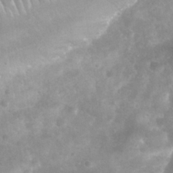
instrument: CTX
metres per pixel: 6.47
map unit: Nhu
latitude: 28.1578
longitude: -64.9892
